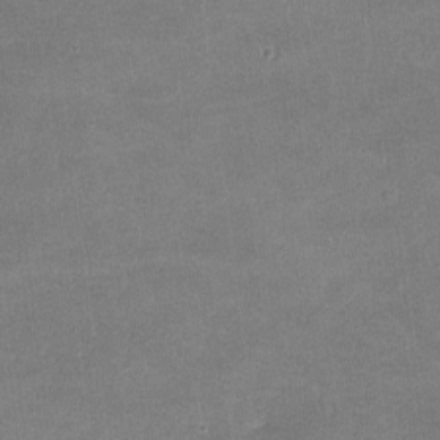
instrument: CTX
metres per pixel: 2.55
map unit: lHvf
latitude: -11.3132
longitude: -102.8380
